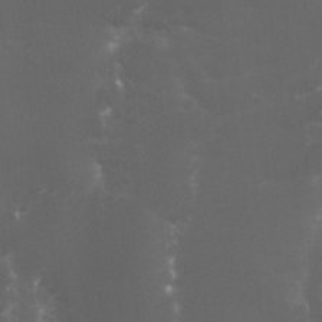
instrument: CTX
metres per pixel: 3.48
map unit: Nhu
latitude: 27.3482
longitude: -60.5923
